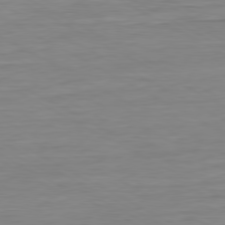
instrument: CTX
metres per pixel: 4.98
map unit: Ap
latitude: -80.5763
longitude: -78.0255
